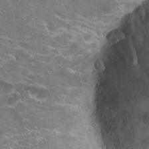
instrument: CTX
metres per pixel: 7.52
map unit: Hto
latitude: 23.0836
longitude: -41.4048
